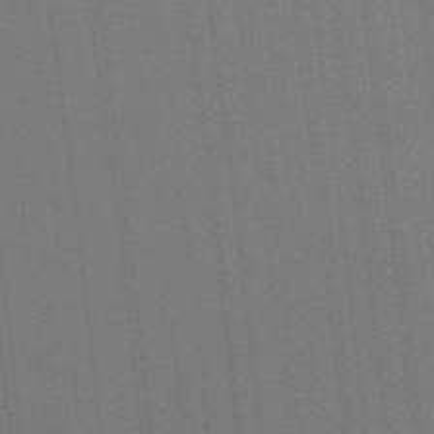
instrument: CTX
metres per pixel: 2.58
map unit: lHb
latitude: -47.4832
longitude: 59.2564
